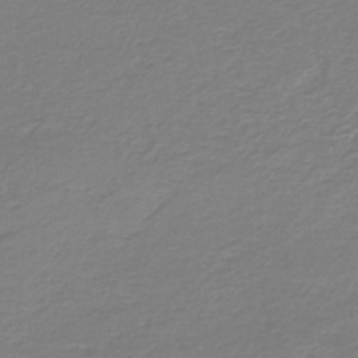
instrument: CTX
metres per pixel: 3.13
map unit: HNb
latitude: -46.3306
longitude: 53.1809
